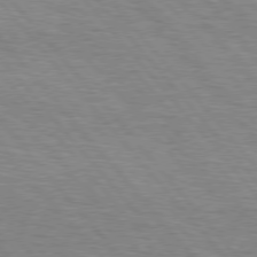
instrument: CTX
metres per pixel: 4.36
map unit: lApd
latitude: 76.2333
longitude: -86.5357
